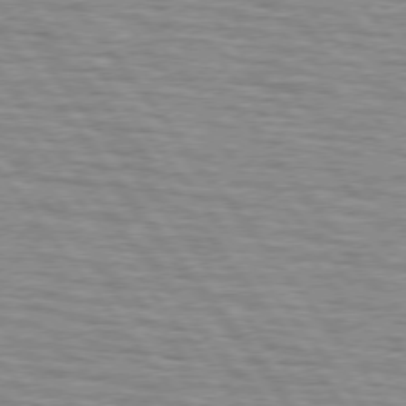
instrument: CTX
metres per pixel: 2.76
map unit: lApd
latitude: 75.3671
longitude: -75.6694
